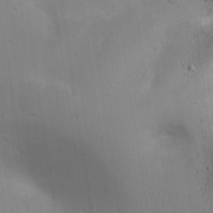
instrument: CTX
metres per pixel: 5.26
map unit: eHh
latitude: 22.8947
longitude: -68.3845
